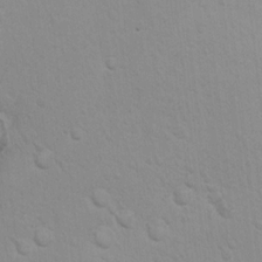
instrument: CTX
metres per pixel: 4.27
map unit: Hto
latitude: 10.2334
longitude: -35.5371
